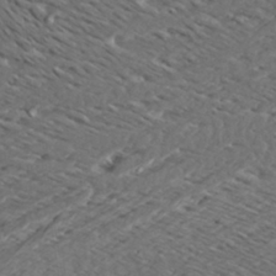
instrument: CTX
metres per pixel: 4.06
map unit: Aa
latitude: 27.7450
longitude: -143.5749
